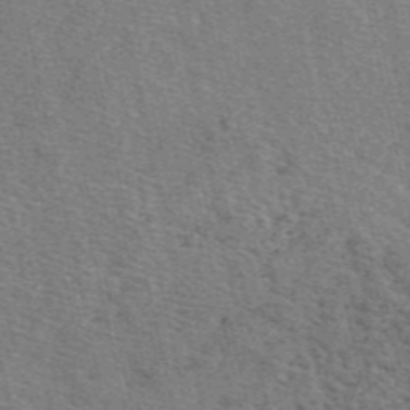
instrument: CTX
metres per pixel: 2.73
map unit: eAb
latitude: 48.1956
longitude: 106.0850
